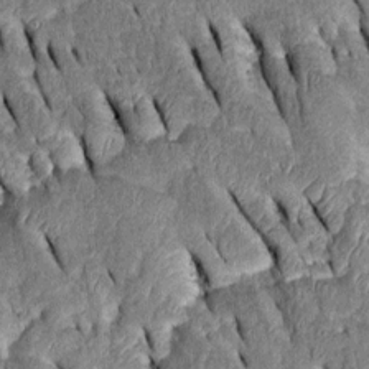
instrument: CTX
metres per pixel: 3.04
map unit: Htu
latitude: -1.0109
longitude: 149.8612
